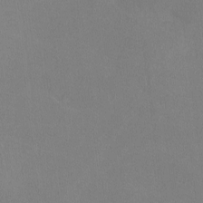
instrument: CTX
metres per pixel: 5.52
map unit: lHvf
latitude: -10.9353
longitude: -100.1767
